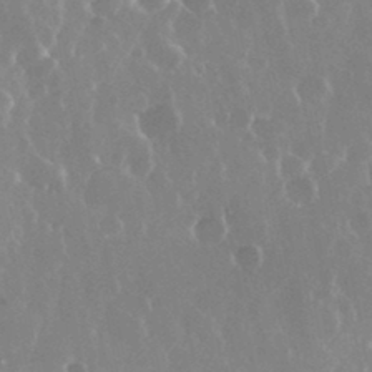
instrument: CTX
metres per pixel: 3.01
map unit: eHh
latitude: 34.5356
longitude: -58.6868
